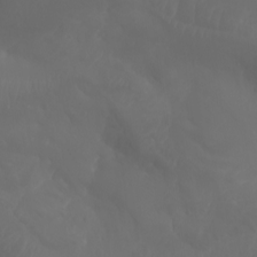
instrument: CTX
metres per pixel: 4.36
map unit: Aa
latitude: -7.7855
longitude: -79.0837
